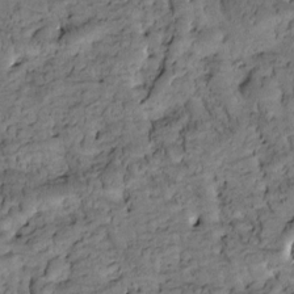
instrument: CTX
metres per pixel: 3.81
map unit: Htu
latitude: -3.4643
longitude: 173.1620
